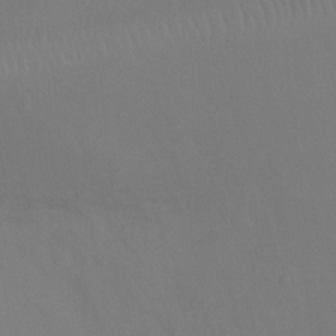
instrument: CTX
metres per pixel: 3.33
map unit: Ht
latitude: -9.6911
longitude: -33.2537
